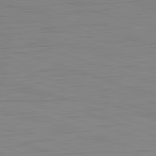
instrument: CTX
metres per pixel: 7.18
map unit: Hpe
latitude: -82.8219
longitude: 12.6141
